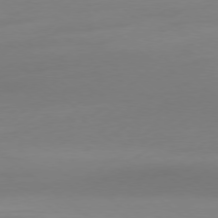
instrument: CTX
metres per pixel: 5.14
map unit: Ap
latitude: -78.5007
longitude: -66.3467
